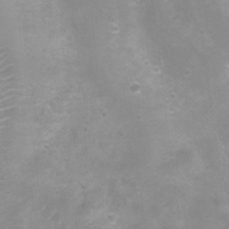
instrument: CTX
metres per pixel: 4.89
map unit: Nhu
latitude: 7.9906
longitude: -21.5560
